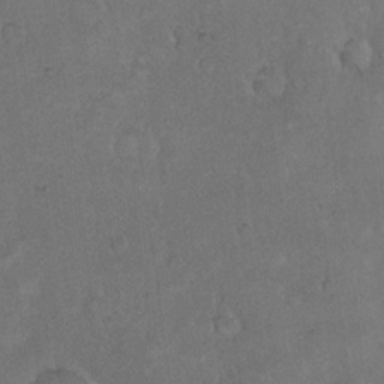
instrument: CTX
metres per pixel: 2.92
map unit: eHh
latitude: 17.3104
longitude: -63.7450
